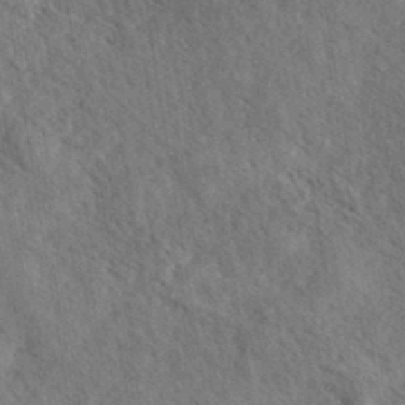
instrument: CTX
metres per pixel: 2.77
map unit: eHh
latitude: 36.6869
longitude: -138.6490
